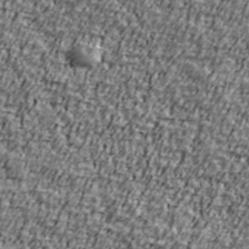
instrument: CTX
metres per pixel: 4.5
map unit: Ave
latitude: 41.1403
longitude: -112.2144
